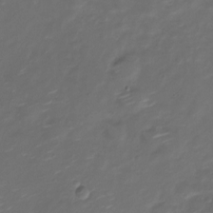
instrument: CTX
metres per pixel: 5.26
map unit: Nve
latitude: -20.4062
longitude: 105.2376
